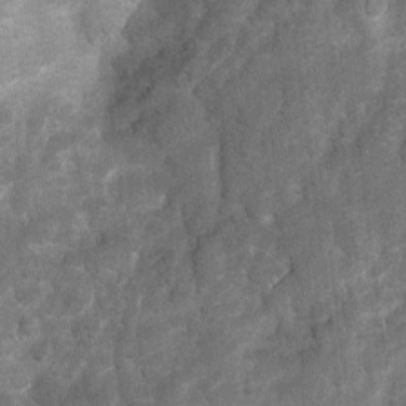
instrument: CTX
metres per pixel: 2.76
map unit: Ht
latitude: 4.2900
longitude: -22.3656
